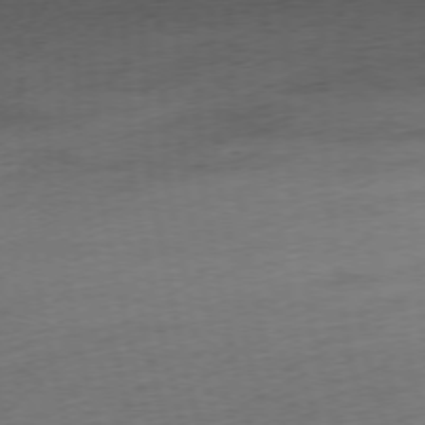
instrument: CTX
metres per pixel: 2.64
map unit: Ap
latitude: -76.4818
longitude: -72.6302
